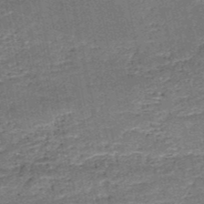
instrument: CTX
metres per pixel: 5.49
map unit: HNb
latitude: -51.4265
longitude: -49.3293
